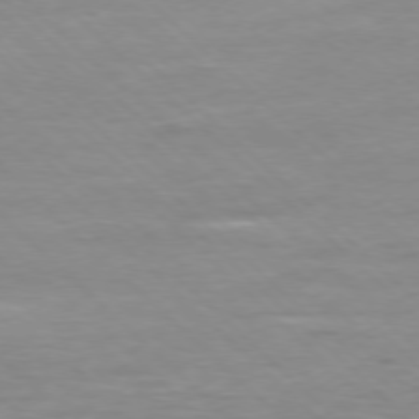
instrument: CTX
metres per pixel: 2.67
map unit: Ap
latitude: -77.8800
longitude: -81.8205
